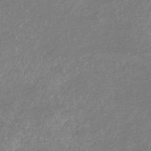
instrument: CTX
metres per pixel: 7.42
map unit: lHb
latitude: -37.0297
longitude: 74.1984
